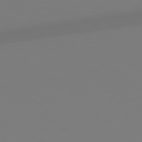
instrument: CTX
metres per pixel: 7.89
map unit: Hpe
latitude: 78.9703
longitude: -174.7435
